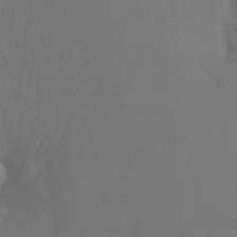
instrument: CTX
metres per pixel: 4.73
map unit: Htu
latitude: -7.5588
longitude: -33.5182
